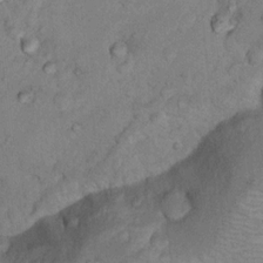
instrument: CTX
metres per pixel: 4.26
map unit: Nhu
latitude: 13.5560
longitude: -28.6112
